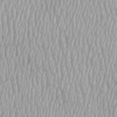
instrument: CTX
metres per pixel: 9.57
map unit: Htu
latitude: -8.8786
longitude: -76.4412
